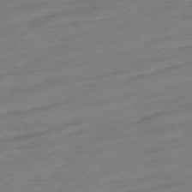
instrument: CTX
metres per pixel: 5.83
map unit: Ap
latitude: -77.5588
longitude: -97.8772
